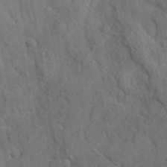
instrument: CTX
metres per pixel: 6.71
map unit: Ave
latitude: -8.2739
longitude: -120.5735
